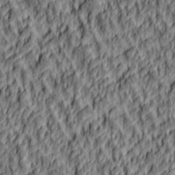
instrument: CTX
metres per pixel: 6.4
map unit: lAa
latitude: 4.7246
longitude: -114.9891
